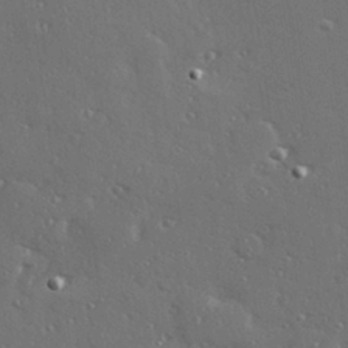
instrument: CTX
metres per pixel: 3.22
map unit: Hve
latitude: 27.7450
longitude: -91.9339
